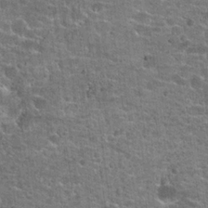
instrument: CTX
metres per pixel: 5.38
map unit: Hto
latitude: 20.9703
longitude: -43.8394
